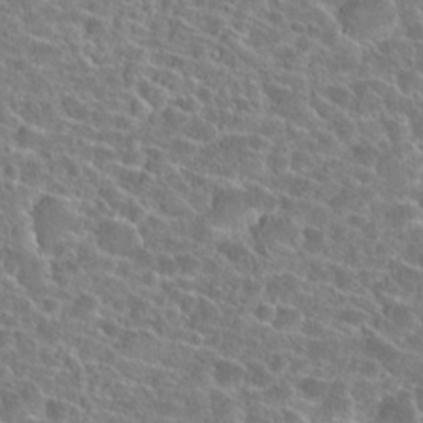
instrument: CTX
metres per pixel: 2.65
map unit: Hto
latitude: 24.3467
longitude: -45.6883
